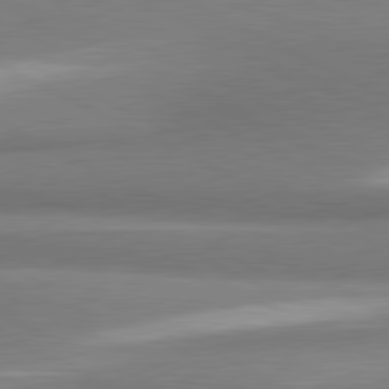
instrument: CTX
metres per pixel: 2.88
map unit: lApd
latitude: 81.1403
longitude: 167.7289
